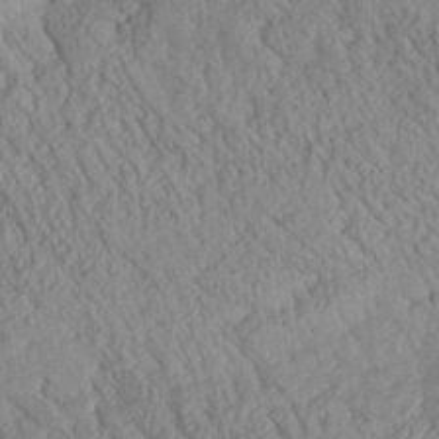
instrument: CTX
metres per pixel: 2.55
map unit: Aa
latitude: 24.9324
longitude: -134.0444
